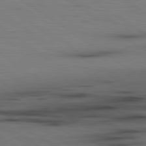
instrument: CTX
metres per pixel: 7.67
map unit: lApd
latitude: 79.9150
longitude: 159.5966
